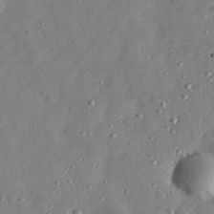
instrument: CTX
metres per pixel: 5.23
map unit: eHh
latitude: 29.2348
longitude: -73.8206
